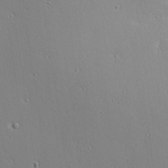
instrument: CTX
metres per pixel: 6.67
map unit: Hve
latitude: 24.1577
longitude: -98.4412
